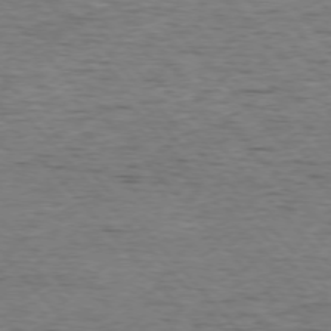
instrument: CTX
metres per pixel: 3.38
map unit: Ap
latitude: -76.3495
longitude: -95.1781
